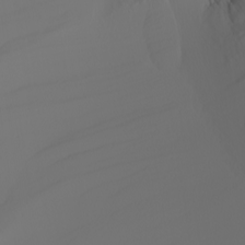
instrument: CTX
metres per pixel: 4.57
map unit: Nhu
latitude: -5.5966
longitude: -96.1389
